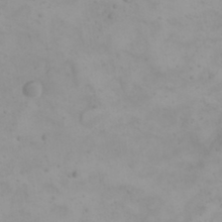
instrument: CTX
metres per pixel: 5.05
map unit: eHh
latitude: 21.8206
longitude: -64.7624
